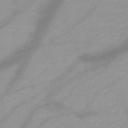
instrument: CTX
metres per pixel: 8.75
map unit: HNb
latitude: -48.3873
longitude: -43.7072
